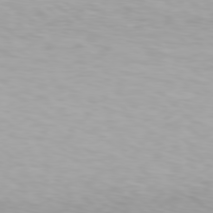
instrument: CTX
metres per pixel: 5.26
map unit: Hpe
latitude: 78.2901
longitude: -136.3090
